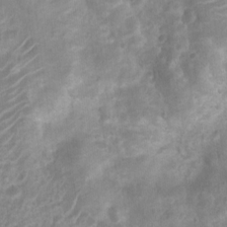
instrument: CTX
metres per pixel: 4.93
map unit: Nhu
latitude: 8.1200
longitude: -21.9150
